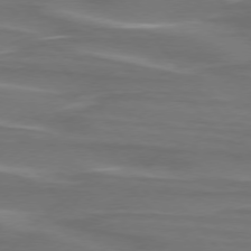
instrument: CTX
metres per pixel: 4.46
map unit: lApd
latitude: 75.4993
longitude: -80.4979
